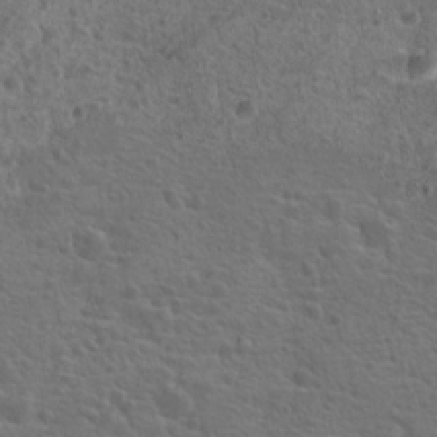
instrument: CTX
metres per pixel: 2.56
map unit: Hto
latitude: 19.0647
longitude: -42.1389
